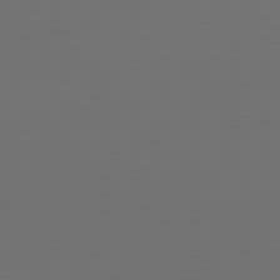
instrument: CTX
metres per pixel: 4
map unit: Hpe
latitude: 77.2915
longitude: -170.2144
